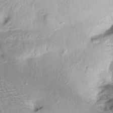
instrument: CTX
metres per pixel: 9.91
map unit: Aa
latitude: 10.1578
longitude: -141.9339
